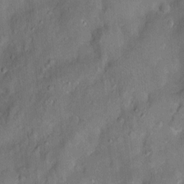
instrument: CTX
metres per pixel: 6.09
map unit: Hve
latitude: -11.4832
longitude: 175.4265
